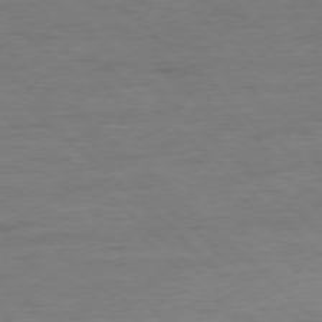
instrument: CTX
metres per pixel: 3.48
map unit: Ap
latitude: -77.7478
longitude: -88.2523
